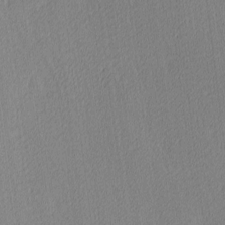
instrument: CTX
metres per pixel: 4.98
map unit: Ave
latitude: 3.6694
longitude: -114.2333
